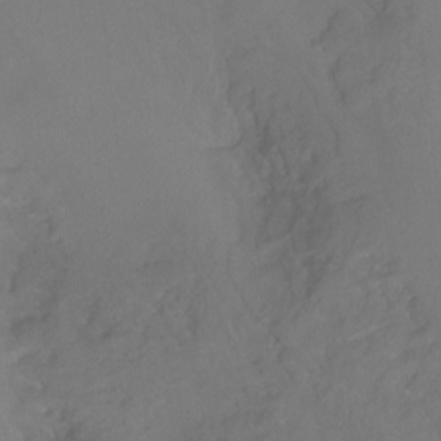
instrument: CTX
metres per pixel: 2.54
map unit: Hto
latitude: -13.7478
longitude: -43.1781
